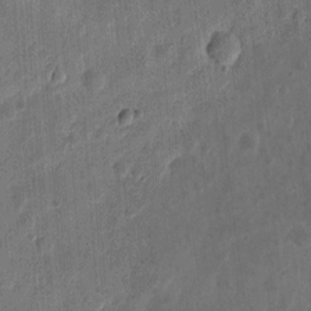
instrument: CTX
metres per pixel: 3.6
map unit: eHh
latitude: 7.6694
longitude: -73.1404
